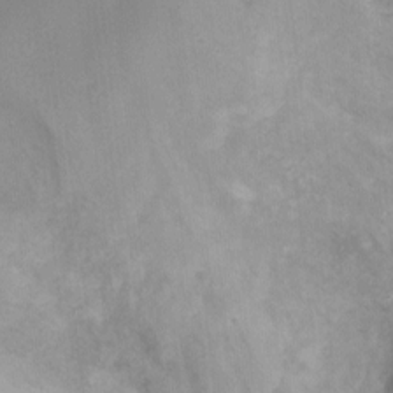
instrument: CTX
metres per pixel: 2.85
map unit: Ht
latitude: -2.3684
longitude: -33.1592
